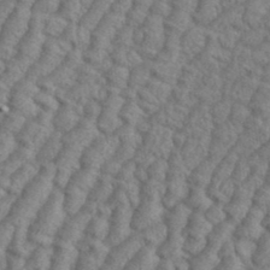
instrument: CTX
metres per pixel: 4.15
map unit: eHh
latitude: 37.4049
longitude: -137.2915
